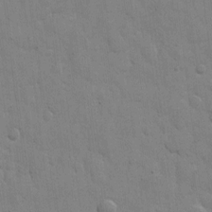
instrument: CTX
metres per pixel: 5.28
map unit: eHh
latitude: 9.9528
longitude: -67.0458
